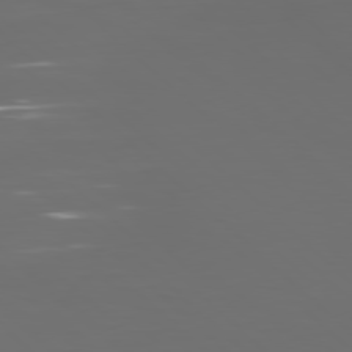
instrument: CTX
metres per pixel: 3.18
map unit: Hpe
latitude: 77.7638
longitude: -124.8569
